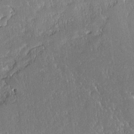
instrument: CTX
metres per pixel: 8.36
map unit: Aa
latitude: 12.0444
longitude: -127.8772
